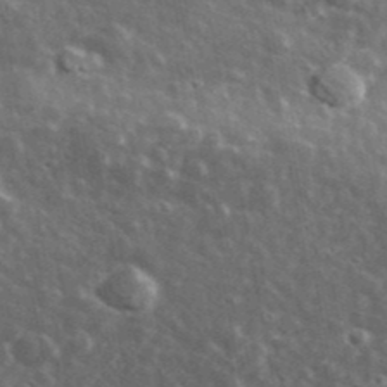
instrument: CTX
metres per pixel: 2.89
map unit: lHvf
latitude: 36.5357
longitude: -88.8002
